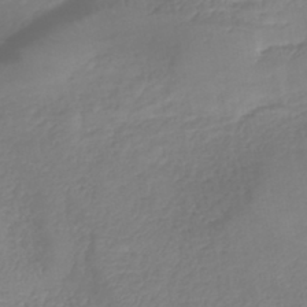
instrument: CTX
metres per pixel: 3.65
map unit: lHb
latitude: -41.0486
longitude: 74.8975
